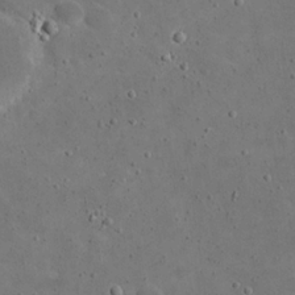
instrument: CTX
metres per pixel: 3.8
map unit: eHh
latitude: 20.9325
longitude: -65.6883
